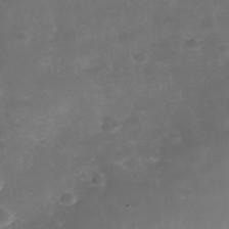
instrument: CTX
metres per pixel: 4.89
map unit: Nhe
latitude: -38.7274
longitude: -118.8947
